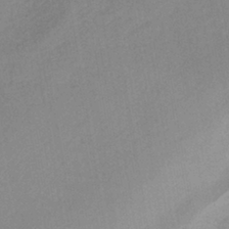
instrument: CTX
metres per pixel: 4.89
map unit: lHb
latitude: -40.8030
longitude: 73.1620
